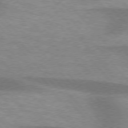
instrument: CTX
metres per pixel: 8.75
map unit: lApd
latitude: 75.8961
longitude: -59.2915
